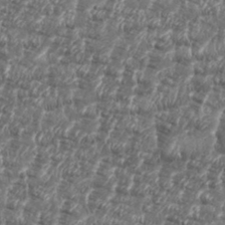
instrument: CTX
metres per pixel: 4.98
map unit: eHh
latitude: 35.9339
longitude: -136.7435
